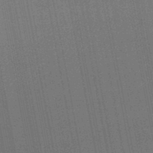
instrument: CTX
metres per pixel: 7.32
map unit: lHb
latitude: -47.7477
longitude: 66.9542
